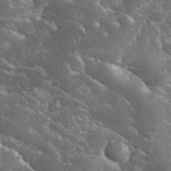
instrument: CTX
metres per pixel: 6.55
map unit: eHh
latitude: 34.4979
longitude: -65.8583
